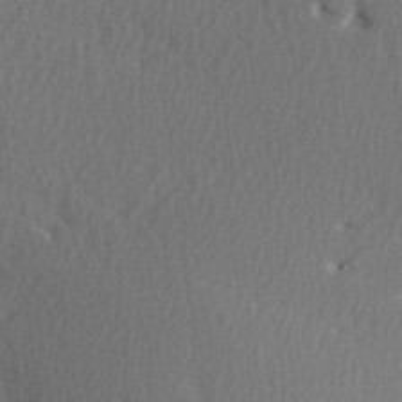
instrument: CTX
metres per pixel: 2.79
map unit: Ave
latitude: 2.9513
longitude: -111.1025
